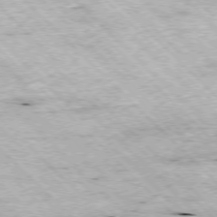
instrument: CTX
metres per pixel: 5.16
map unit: Hpe
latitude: -77.3510
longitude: 13.6533
